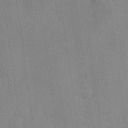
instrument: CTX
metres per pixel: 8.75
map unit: Hve
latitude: 26.6491
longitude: 150.7463
